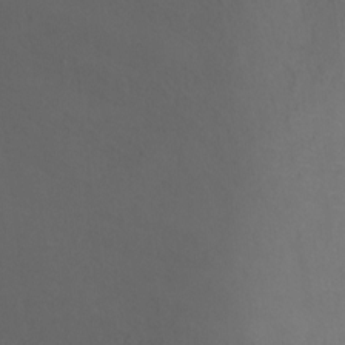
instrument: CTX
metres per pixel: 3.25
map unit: Ht
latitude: 1.7071
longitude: -35.4804
